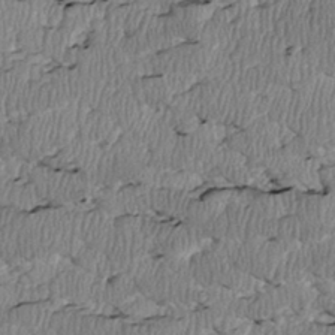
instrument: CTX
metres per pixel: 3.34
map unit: Htu
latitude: 2.8569
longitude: 149.8423
